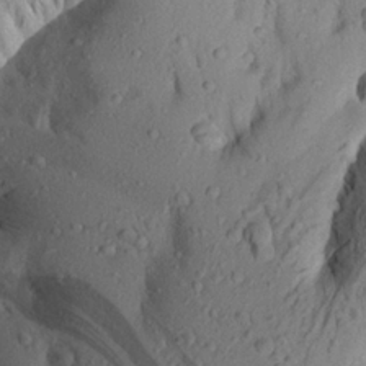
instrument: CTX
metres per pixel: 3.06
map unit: Aa
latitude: 22.0822
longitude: -148.8002
